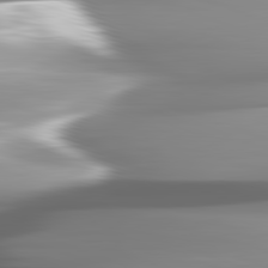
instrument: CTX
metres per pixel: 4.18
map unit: lApd
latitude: 82.4790
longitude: -143.6694
